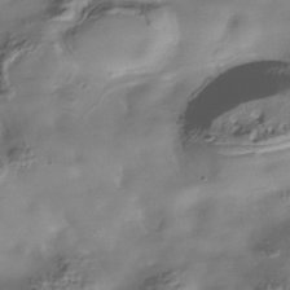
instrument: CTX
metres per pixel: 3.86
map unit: Nhe
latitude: -37.8800
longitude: -118.2711
